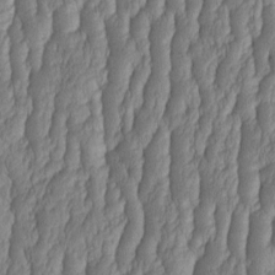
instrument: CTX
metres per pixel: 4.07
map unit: HNhu
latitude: -2.4440
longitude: 13.4455
